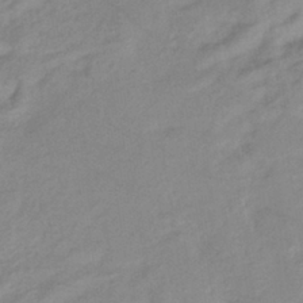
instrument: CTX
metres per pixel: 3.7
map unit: eHb
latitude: -36.6707
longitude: 75.3699
